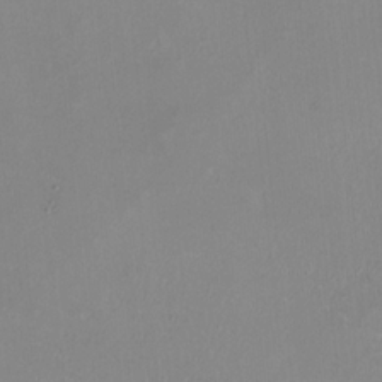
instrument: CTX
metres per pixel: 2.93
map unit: HNhu
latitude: -1.5211
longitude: -1.2159
